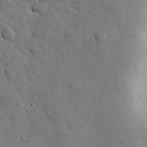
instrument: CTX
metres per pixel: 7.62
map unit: eHh
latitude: 30.2334
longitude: -80.9703
